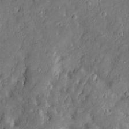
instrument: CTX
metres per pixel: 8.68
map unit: Htu
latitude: -7.0108
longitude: 158.3306
